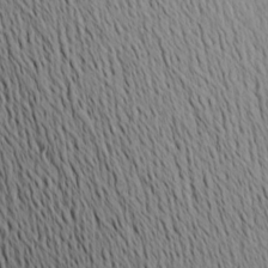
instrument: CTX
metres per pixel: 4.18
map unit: Aa
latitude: 20.3279
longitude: -145.8394
